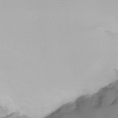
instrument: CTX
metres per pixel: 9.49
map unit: Nhu
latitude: -6.6896
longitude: -83.9528
